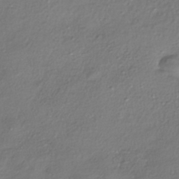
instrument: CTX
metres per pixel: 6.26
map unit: eHh
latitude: -41.6155
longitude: 122.5007
